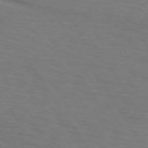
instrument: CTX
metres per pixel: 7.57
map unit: lApd
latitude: 73.2726
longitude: -75.5938
